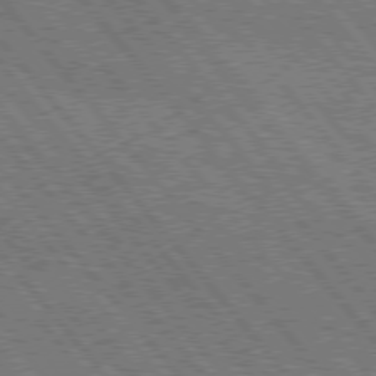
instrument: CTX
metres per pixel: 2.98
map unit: Hpe
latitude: 76.2144
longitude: -149.8583
